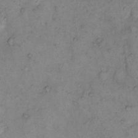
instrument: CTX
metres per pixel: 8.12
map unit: eHh
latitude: 10.7813
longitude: -62.6113
